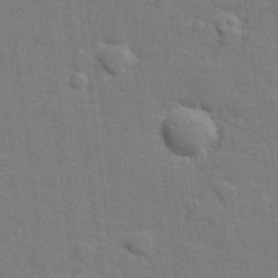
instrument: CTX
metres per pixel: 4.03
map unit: lHvf
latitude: 25.3292
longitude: 142.4062
